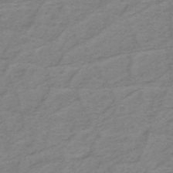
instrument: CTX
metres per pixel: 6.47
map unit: eHh
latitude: -44.7652
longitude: -30.1956
